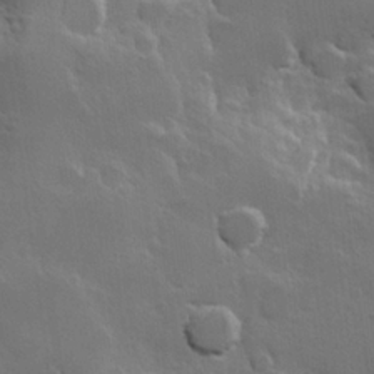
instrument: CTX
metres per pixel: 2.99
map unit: Hve
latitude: 22.8380
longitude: 149.0298
